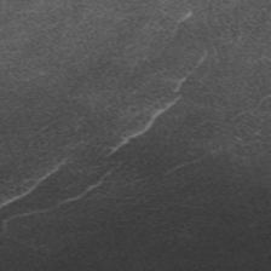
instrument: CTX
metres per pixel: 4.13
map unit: eHh
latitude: -62.0850
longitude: 49.8423
